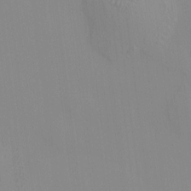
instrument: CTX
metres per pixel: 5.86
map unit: HNhu
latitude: 11.5749
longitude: 9.8989
